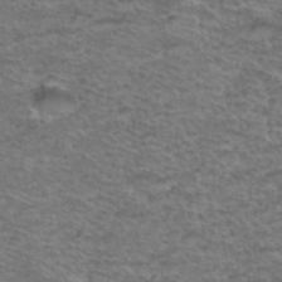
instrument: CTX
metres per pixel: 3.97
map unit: Hto
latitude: 38.0822
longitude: -45.5182
